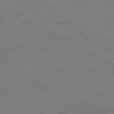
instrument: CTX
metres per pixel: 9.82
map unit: Ap
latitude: -80.3307
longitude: -86.1200
